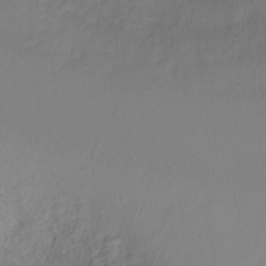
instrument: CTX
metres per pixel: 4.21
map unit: Ht
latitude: -16.1606
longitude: -42.8191
